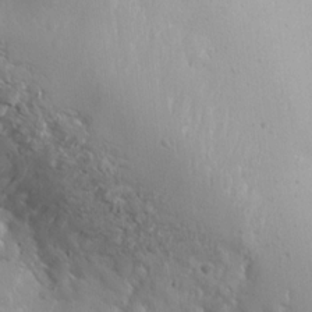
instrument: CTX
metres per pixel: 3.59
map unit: Aa
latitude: 13.9528
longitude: -142.7813
